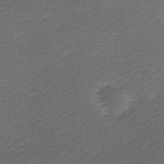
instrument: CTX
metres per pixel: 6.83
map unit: Ave
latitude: 9.3104
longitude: -106.8758
